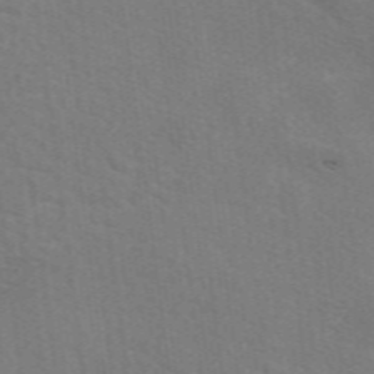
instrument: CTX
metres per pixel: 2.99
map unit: eAb
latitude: 50.6112
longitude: 113.1809
